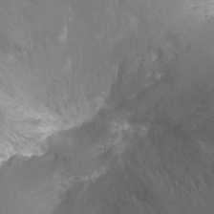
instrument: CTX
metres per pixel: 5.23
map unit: Ht
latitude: -6.7085
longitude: -32.7057
